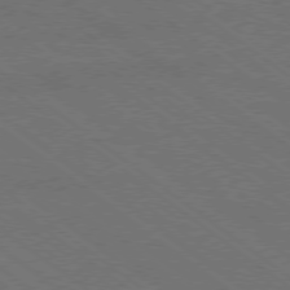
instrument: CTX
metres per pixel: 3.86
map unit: Ap
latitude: -79.1809
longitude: -64.4601
